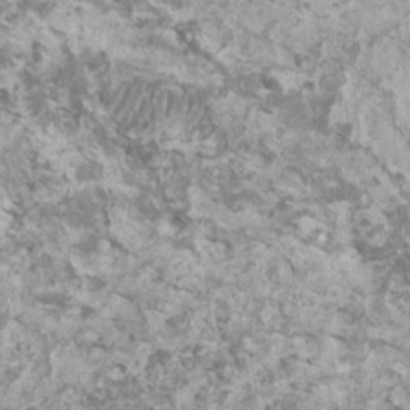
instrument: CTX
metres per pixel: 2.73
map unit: HNhu
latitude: 1.5749
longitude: 0.4629
